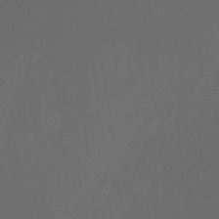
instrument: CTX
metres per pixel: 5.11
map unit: Nhu
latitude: -7.3509
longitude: -91.4615
